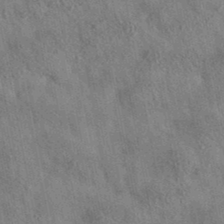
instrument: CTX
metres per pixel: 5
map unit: eAb
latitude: 36.0822
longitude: 115.0864
